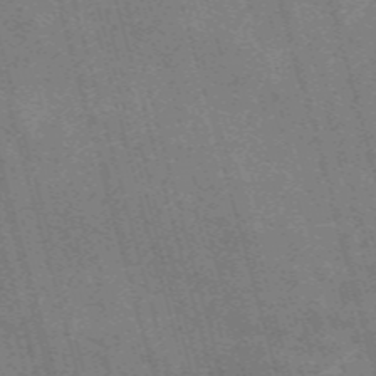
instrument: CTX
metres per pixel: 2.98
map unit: Nve
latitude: -59.0108
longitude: 63.8044
